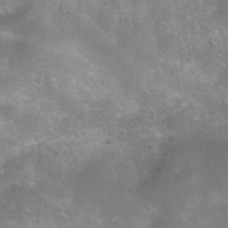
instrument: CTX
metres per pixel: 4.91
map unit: Nhu
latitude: 8.5735
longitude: -21.8395
